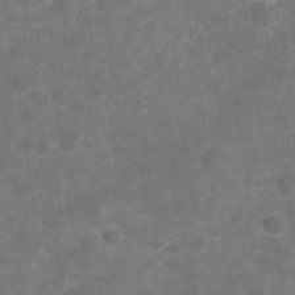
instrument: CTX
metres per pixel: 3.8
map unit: Hve
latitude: -29.7856
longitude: 93.4076
